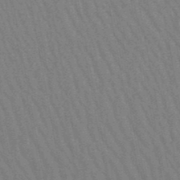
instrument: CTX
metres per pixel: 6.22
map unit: lHb
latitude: -48.3118
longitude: 82.5385
